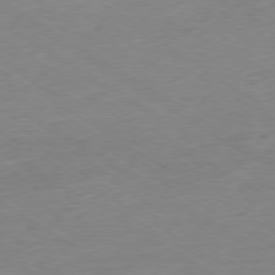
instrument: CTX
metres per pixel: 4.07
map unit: Ap
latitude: -78.5195
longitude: -57.8583
